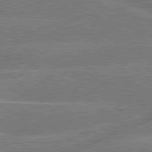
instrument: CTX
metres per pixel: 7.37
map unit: lApd
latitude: 79.8206
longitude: -145.1781
